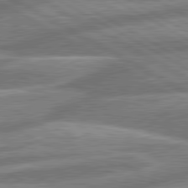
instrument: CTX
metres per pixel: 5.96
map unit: lApd
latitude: 80.8191
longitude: -165.9717
